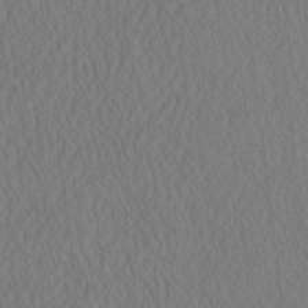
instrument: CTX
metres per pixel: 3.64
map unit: eHh
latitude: -3.2753
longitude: 16.2929
